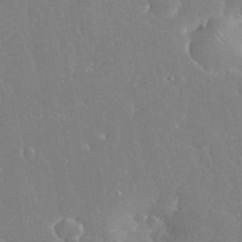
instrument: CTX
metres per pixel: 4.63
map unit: eHh
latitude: 34.7813
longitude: -63.9528
